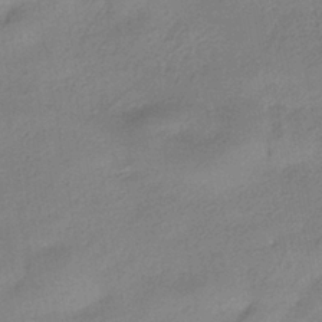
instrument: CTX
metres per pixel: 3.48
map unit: HNhu
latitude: -40.7652
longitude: 95.2942
